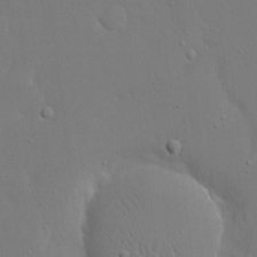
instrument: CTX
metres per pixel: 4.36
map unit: eHh
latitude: 16.6113
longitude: -71.5371
